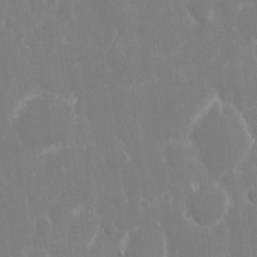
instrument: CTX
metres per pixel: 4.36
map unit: eHh
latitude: 14.4601
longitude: -71.9717
